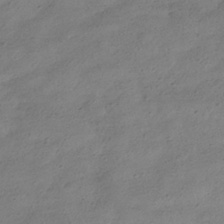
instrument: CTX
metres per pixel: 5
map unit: HNhu
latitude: -40.3495
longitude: 98.9164
